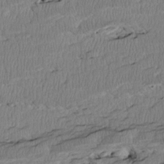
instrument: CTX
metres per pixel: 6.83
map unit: Htu
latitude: 3.1403
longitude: 149.4077
